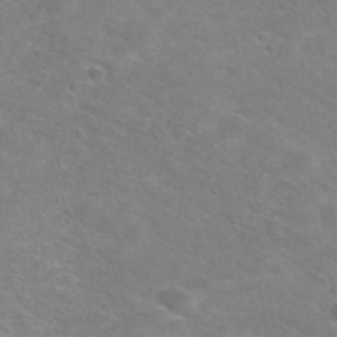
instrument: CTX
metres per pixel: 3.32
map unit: Nhu
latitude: 29.3481
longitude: -48.2145
